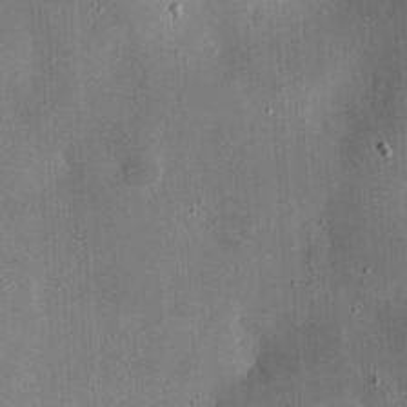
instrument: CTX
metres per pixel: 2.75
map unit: eHh
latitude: 5.0080
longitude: -68.9514
